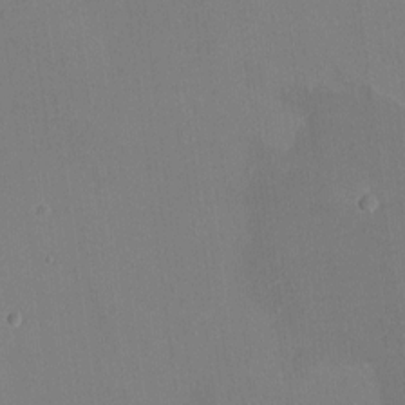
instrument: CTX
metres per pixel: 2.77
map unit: HNhu
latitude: 7.2915
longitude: -5.0836
